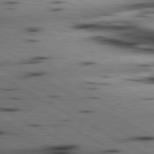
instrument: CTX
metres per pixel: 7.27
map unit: lApd
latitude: 80.3656
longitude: 162.0283
